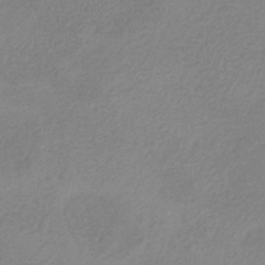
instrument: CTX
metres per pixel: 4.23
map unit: HNb
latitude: -33.4266
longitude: 55.5588
